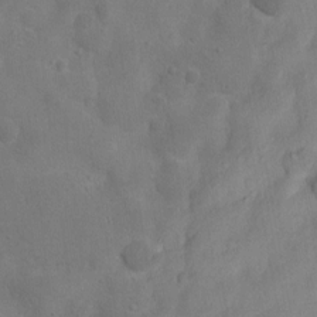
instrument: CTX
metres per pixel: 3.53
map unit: Nhu
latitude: 6.5924
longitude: -24.6112
